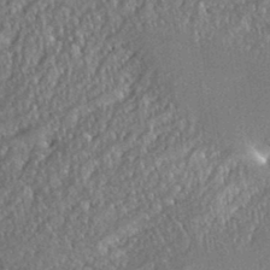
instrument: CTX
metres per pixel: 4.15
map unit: eHh
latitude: 36.1767
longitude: -132.9136
